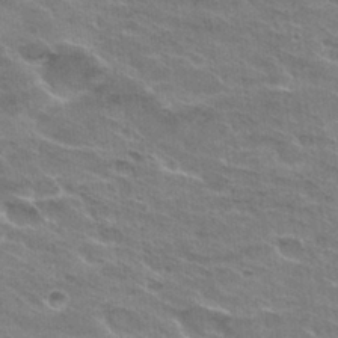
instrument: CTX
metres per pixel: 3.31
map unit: Hto
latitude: 29.8961
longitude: -42.9703
